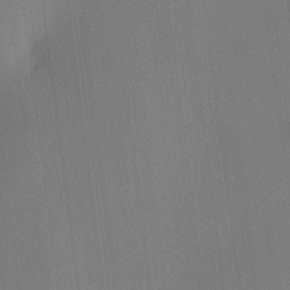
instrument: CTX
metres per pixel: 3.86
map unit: HNhu
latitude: 7.8394
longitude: 16.1984
